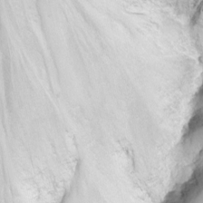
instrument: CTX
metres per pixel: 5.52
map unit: Nhu
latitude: -8.3117
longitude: -73.0647
